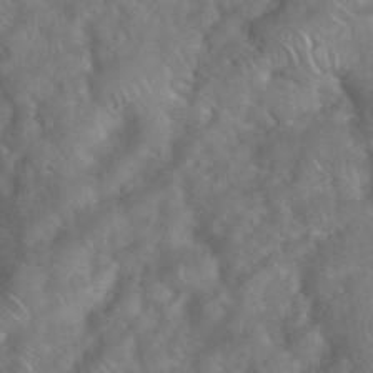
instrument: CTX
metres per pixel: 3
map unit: eHh
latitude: 38.9136
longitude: -58.6680
